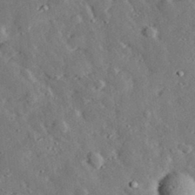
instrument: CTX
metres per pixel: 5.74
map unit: lHvf
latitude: 32.8191
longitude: -83.3859
